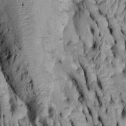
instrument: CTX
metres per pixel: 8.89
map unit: Htu
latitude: -6.2550
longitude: 155.1809
